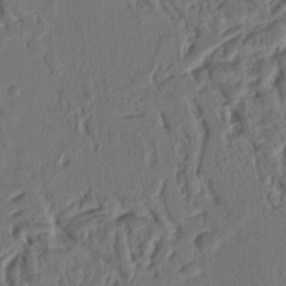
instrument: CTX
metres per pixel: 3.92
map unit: Ht
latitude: 10.4790
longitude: -75.1592
